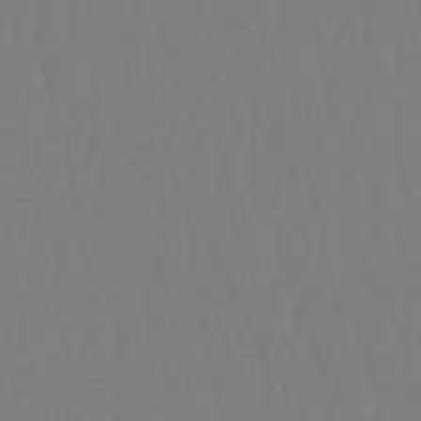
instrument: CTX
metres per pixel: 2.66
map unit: eHb
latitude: -50.4440
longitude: 76.6518
